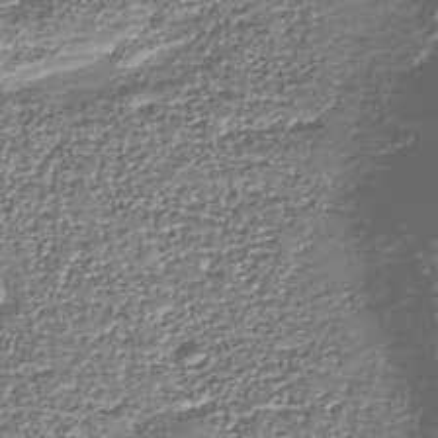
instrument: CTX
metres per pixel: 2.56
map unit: Nhu
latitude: -38.2173
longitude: -81.9717
